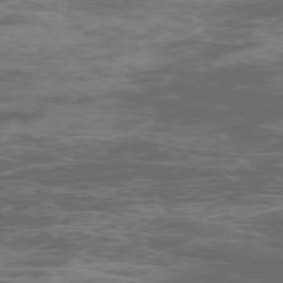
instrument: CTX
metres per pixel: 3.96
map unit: Ap
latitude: -75.9178
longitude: -68.4412
